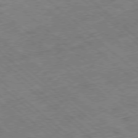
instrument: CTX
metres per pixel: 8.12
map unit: Ap
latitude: -78.7274
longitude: -49.5371
